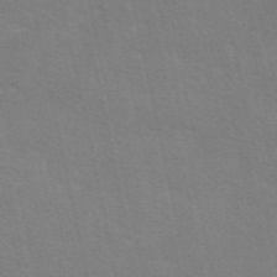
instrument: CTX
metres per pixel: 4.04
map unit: eAb
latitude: 51.0269
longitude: 112.5007
